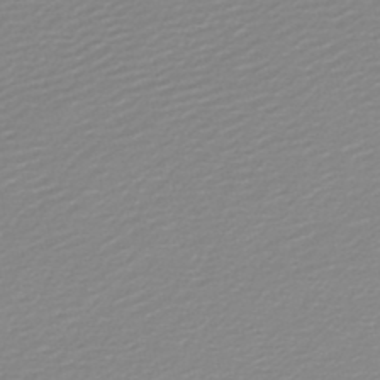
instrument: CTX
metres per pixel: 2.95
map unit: lHb
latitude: -46.5384
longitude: 64.9353
